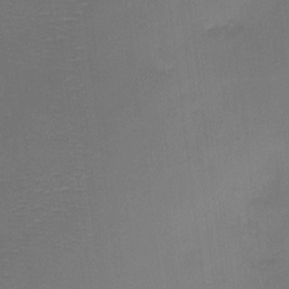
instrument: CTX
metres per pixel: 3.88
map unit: HNhu
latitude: 8.1956
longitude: 10.1417
